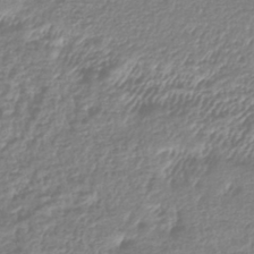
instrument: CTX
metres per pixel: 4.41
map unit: lHb
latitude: -41.4076
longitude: 72.2361
